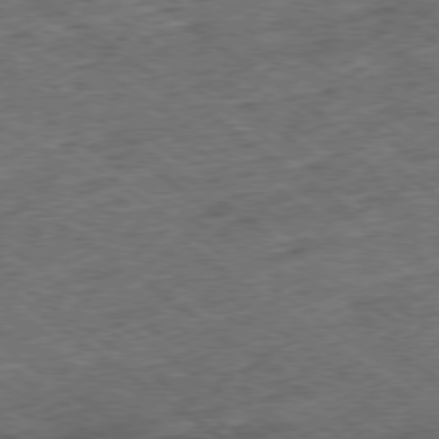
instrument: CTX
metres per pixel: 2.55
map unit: Ap
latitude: -79.1242
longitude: -52.3090
